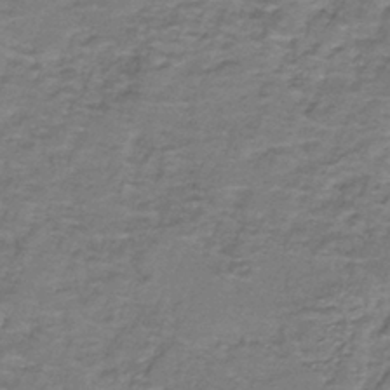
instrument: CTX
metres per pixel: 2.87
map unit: eAb
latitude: -37.2753
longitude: 52.5195
